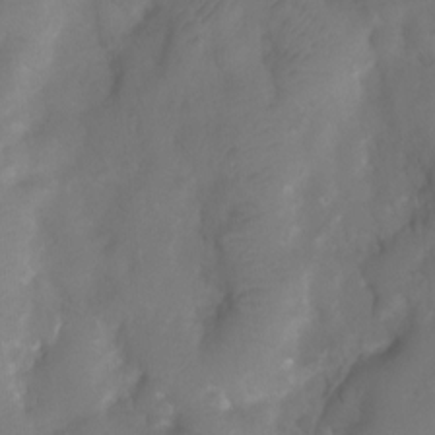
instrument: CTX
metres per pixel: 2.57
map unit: Ht
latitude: 3.0269
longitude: -27.4993
